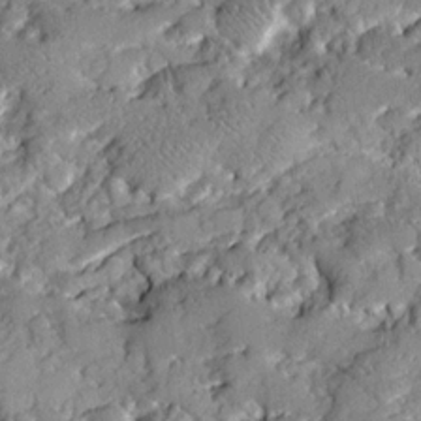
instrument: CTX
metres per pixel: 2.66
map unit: Ave
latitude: 18.5923
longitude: -129.4237
